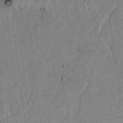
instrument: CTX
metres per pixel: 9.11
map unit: lAvf
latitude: 4.7813
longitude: 165.2565
